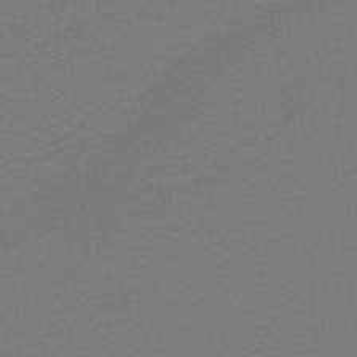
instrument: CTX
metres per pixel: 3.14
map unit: HNb
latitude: -37.8989
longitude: 54.7652
